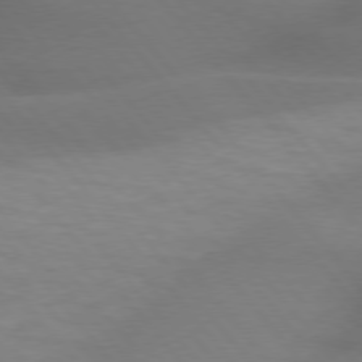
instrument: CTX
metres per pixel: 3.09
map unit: lApd
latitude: 75.8394
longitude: -60.7435
